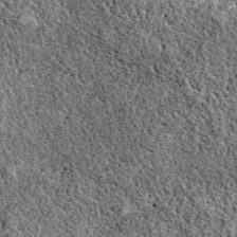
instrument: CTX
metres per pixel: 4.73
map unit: eAb
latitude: 38.9325
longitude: 110.8597
